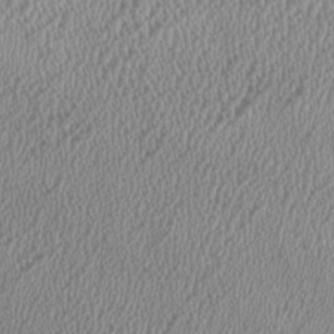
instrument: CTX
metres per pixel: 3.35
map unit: HNhu
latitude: -0.5574
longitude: -0.0444
